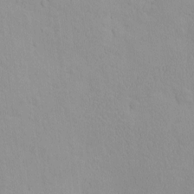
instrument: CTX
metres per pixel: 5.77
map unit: eHh
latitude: -1.8801
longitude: 19.4643
